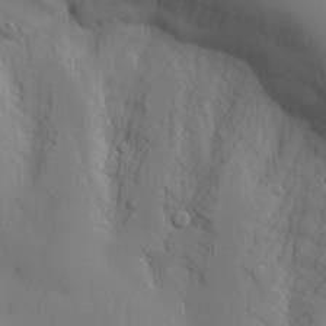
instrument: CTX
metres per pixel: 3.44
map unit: Aa
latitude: 23.4048
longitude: -131.6127
